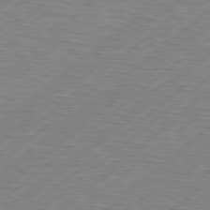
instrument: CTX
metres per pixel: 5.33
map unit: Hpe
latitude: 78.8758
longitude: -121.4616
